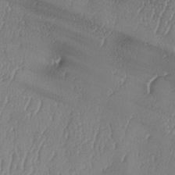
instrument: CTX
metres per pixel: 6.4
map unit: lAa
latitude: -7.9178
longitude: -129.1214
